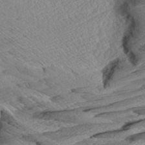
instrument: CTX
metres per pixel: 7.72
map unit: Aa
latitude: 8.8758
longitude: -135.3859
